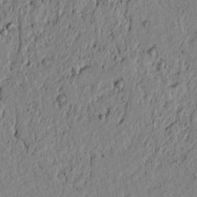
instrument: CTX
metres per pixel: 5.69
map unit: lAvf
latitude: 6.7246
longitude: 163.9745
